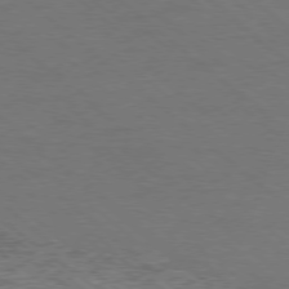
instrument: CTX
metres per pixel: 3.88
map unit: Ap
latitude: -78.6707
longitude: -85.8017
